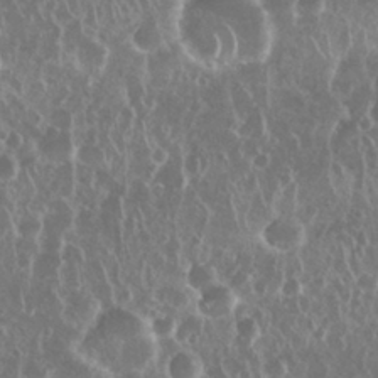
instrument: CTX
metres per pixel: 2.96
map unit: Nhu
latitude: 28.5734
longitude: -63.3482
